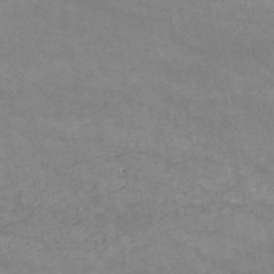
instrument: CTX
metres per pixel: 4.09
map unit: HNb
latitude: -52.0850
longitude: -39.3104
